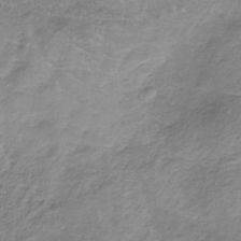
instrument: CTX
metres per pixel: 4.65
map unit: HNb
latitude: -33.1809
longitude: 60.6330
